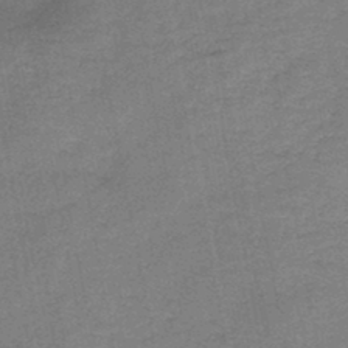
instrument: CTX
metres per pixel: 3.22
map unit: HNb
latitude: -45.8045
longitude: -37.3104
